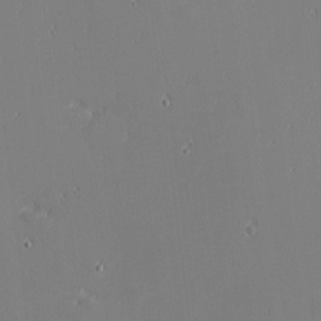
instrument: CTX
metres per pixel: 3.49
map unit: eHh
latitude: -3.5399
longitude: -81.4237
